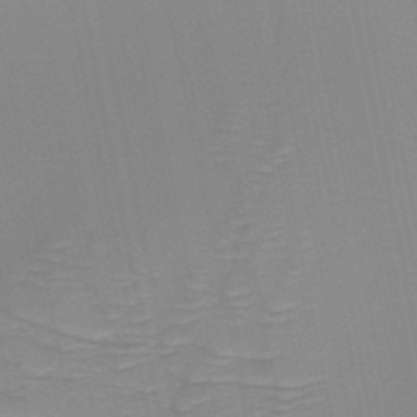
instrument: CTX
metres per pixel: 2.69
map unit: HNb
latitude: -49.2187
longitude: -49.9717
